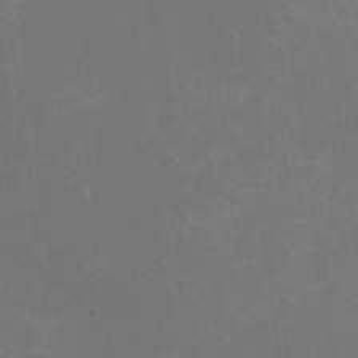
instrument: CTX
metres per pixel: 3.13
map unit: HNhu
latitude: -1.9367
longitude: -3.8961
